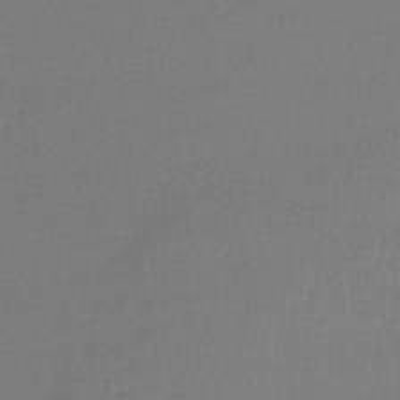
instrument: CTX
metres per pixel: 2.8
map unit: lHb
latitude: -44.3684
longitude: 74.8219
